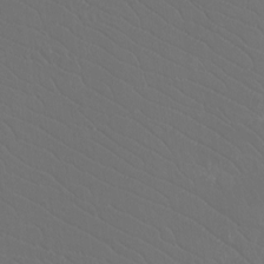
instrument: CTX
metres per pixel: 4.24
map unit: Htu
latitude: -11.5588
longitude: -72.6868
